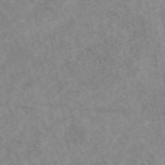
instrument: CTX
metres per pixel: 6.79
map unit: eAb
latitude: 45.1025
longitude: 122.3307
